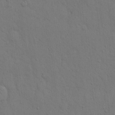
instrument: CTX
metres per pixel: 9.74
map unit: Hto
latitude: 13.2159
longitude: -56.7435
